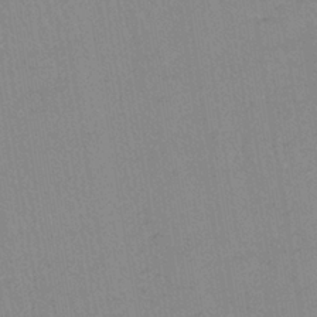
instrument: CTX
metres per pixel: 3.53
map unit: lHb
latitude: -40.1039
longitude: 67.4832
